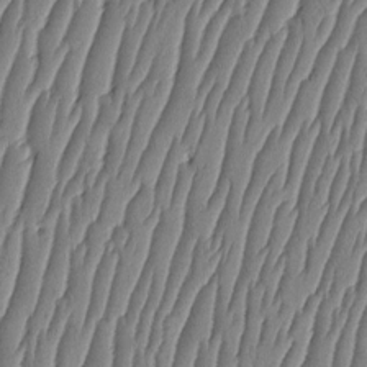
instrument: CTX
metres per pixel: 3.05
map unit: HNhu
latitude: -3.3320
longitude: 13.9367
